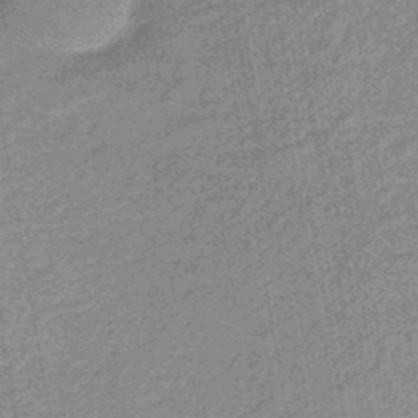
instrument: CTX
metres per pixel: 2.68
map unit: eHb
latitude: -44.4818
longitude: 86.9731
